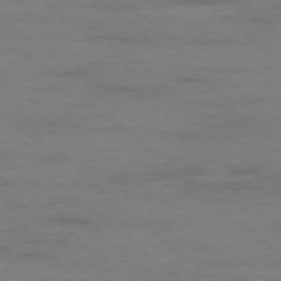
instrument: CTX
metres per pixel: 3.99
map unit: Ap
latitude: -78.1983
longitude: -93.1403
